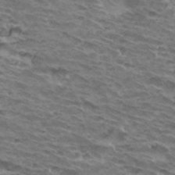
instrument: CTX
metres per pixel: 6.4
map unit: Hto
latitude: 32.9514
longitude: -41.5182
